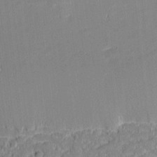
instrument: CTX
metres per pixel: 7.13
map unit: eHh
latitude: -2.0472
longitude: -82.9891
